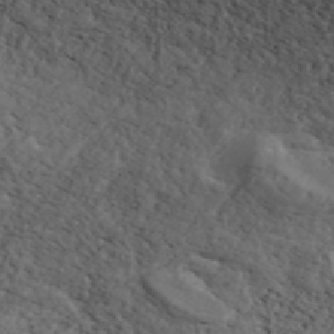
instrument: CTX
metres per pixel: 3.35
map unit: ANa
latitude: 43.7072
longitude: 44.9920
